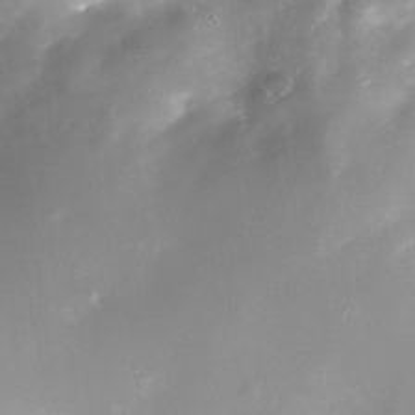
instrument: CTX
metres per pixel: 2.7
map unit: Nhe
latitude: -33.0487
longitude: -117.4238
